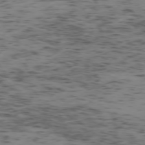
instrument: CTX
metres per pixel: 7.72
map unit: Ap
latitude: -75.4833
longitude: -79.2159
